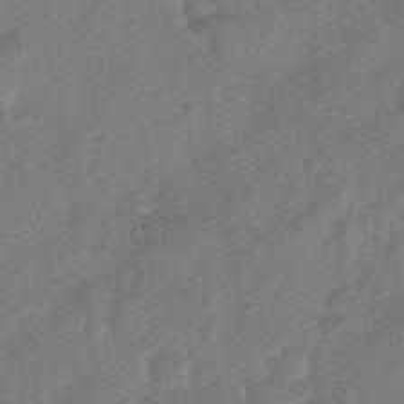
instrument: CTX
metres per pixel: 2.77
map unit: Nhu
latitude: -30.3117
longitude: -62.4412
